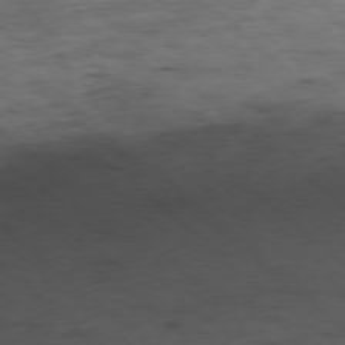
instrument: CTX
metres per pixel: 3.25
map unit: Ap
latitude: -78.5007
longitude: -91.5749
